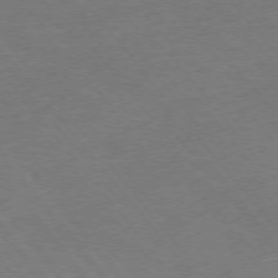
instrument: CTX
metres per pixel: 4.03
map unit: Ap
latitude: -75.8990
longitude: -95.0837
